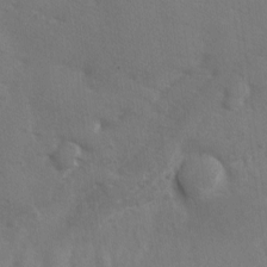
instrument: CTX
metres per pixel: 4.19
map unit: Ave
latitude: -8.2172
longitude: -120.6680
